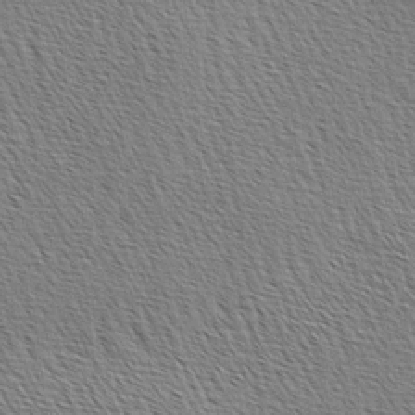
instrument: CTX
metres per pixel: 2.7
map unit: lAa
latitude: -3.6154
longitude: -121.8773
